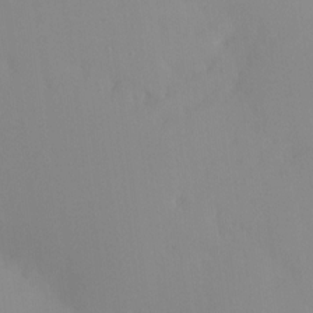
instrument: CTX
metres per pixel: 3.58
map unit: HNhu
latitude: 6.3656
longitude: -4.0633
